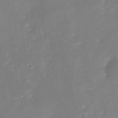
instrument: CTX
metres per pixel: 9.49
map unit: Nhu
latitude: -29.8422
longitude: -77.9150
